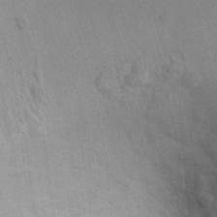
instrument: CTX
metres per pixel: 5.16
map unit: Ht
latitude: -2.8597
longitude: -15.5560
